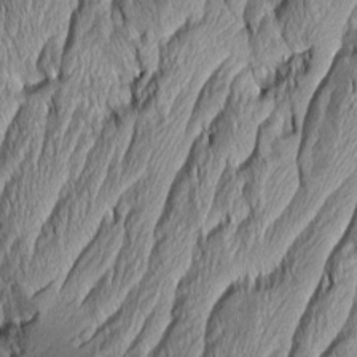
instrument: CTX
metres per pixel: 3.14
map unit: Aa
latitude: 7.5938
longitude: -129.4993
